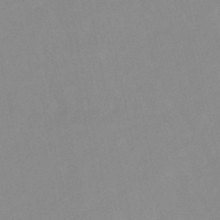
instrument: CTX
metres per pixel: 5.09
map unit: lHb
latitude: -48.2362
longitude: 80.9164
